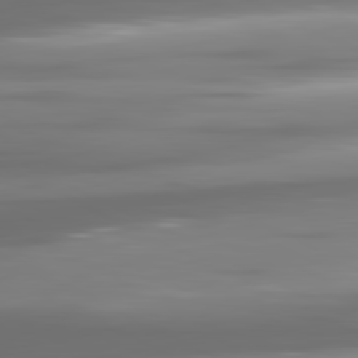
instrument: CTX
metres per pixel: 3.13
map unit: lApd
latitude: 81.0647
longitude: -139.1592
